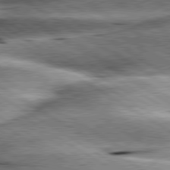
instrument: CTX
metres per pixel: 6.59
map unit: lApd
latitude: 80.1011
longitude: -142.5735
